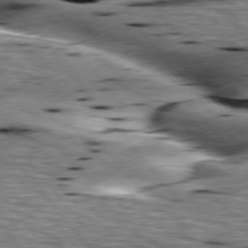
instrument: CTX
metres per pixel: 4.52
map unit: lApd
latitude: 76.5923
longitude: -60.7435
